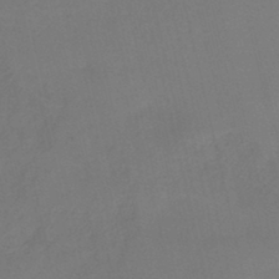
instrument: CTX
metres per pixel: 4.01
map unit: HNb
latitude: -44.1417
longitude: -44.2900
